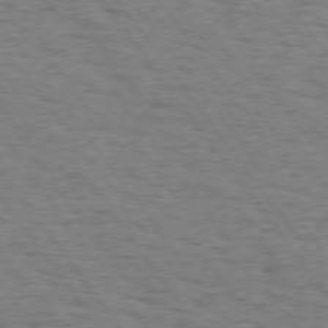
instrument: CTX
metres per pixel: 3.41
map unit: Hpe
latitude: 74.4979
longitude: -134.9136
